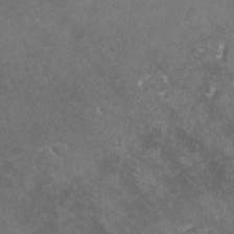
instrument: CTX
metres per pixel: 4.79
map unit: lHvf
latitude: -13.0109
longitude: -99.7071
